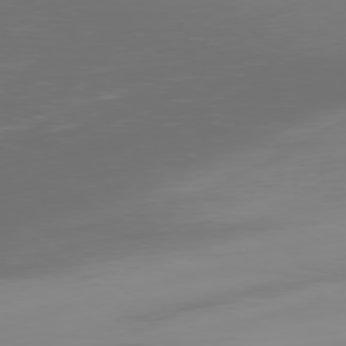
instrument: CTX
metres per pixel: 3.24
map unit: Ap
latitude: -78.9163
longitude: -78.8947
